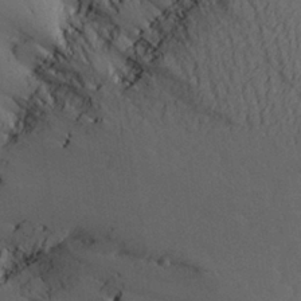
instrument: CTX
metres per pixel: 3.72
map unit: Aa
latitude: 27.2915
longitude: -144.9702
